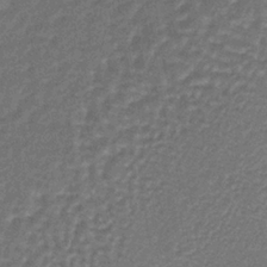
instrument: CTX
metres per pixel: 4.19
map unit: lHb
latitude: -36.9352
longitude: 59.5021
